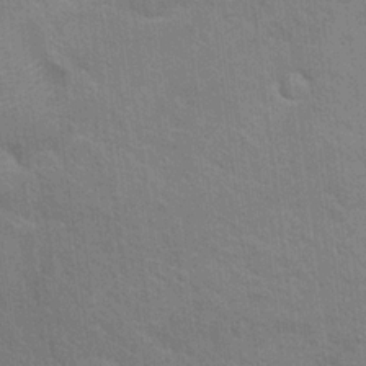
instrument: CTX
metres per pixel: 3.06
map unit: Nhu
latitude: 17.2159
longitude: -33.9528
